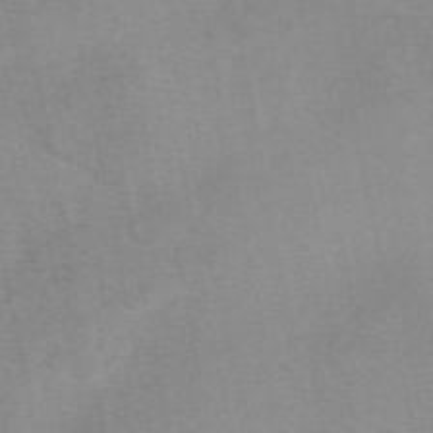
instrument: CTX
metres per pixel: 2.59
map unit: eAb
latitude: 49.0836
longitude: 103.4266
